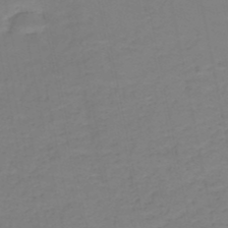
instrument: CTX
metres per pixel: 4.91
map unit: HNb
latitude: -50.3495
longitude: -50.9324
